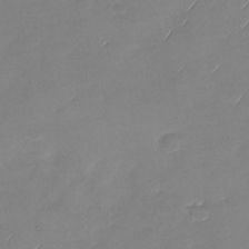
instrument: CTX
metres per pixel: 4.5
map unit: Nhu
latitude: -28.1228
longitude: -62.2145
